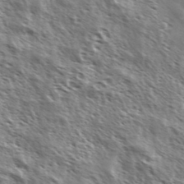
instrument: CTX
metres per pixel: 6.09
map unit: Ave
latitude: 37.2348
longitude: -111.3293
